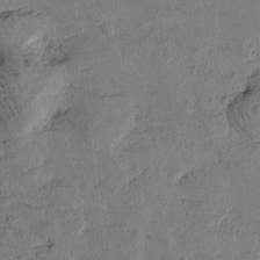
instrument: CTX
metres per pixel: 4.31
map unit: Htu
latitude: -2.5762
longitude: -175.8017
